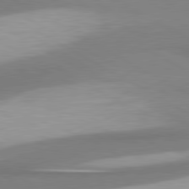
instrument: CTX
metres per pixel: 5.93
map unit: lApd
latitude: 80.6490
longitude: 177.4832
